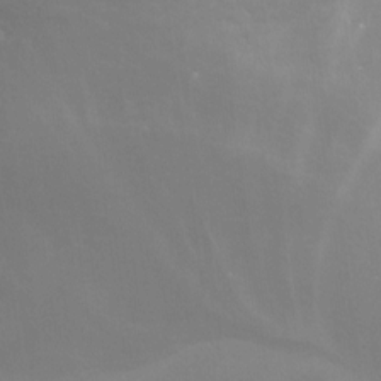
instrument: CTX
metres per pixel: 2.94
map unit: Nve
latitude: -25.1242
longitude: -109.6505
